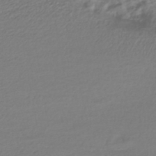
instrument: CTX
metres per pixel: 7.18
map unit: HNhu
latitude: -44.6896
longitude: 96.8975
